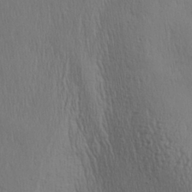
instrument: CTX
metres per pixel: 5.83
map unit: Aa
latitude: 27.6883
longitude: -138.4034
